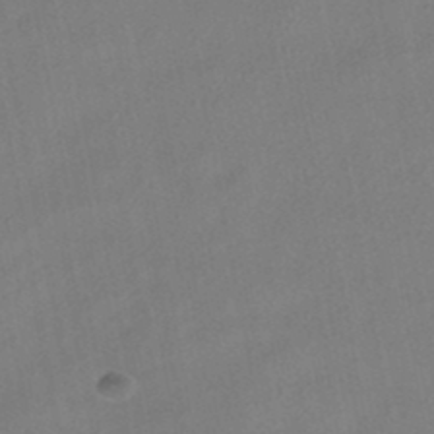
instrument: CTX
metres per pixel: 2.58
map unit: HNhu
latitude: -41.4076
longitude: 103.4832
